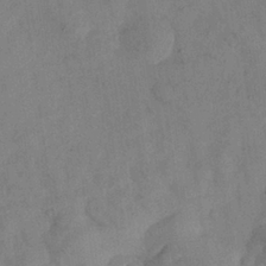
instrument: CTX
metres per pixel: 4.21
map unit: Nhu
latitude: 27.9339
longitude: -72.8002
